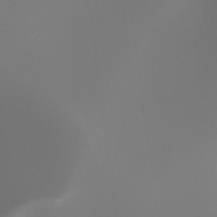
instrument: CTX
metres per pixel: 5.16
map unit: HNhu
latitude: -47.5399
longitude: 30.1417
